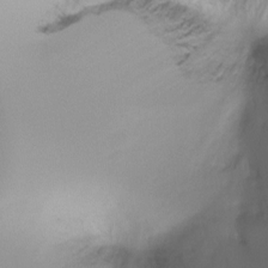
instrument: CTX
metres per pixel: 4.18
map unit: Ht
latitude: -16.4818
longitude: -45.4048
